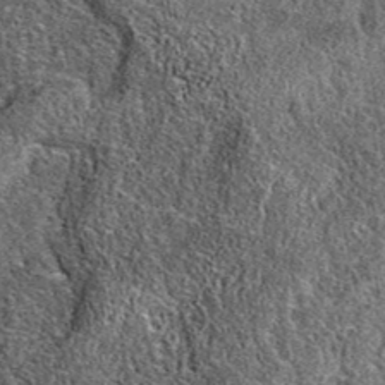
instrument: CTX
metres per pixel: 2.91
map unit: eAb
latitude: 37.0269
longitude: 110.7085
